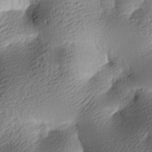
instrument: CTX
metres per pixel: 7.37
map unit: lAa
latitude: -9.2187
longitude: -126.7813
